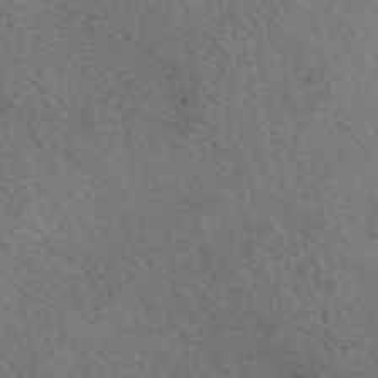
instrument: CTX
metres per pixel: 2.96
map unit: eAb
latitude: 50.2900
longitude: 110.8219
